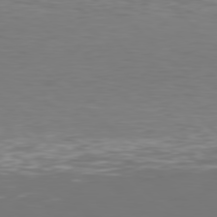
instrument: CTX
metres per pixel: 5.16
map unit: Hpe
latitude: 77.4804
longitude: -171.3293
